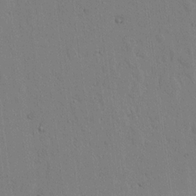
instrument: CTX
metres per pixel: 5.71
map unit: lAvf
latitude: 7.8394
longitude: 168.8408
